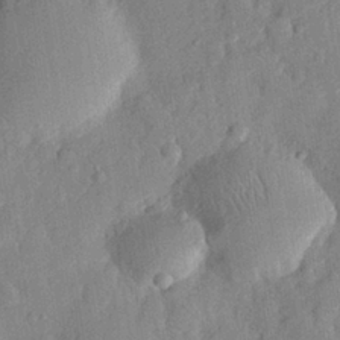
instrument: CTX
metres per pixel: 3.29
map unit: eHh
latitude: 27.8206
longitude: -77.1403
